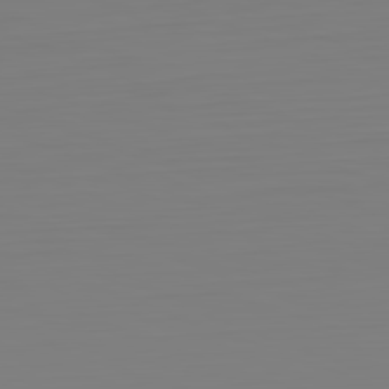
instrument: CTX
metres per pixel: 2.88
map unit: Hpe
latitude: -82.0850
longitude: 8.3117
